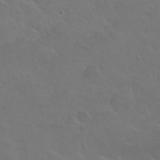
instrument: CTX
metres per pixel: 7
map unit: Nhu
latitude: 30.6491
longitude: -54.8947
